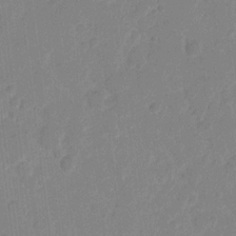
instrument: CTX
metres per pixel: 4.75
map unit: eHh
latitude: 10.0633
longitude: -65.9339
